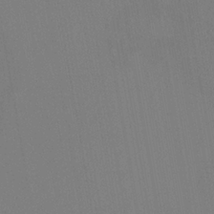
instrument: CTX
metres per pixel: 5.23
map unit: HNhu
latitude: 5.9717
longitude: 4.5384
